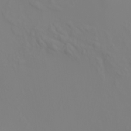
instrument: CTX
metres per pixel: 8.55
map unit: HNhu
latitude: 7.2537
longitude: 14.2362
